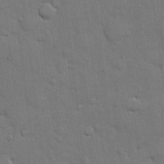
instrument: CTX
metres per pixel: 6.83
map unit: eHh
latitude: 11.6316
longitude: -67.1970
